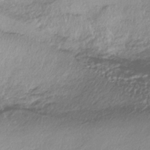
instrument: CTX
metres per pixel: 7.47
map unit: HNhu
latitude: -42.2928
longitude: 99.7289
